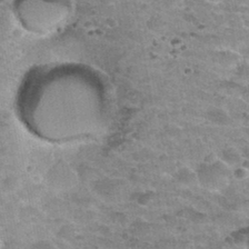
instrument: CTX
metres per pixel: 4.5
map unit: Nhu
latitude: 32.4978
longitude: -52.9702
